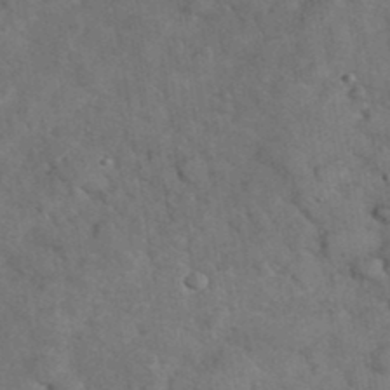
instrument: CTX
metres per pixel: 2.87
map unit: eHh
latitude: 37.5182
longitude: -67.2159
